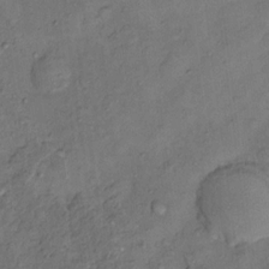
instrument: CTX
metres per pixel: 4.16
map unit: Nhu
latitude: 12.1767
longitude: -28.5734
